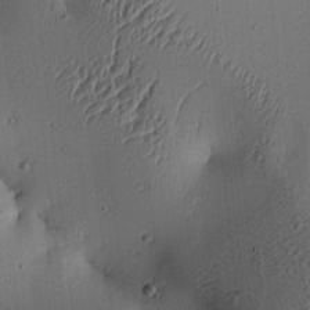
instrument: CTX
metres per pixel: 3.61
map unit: lAa
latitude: 6.1767
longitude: -113.9528
